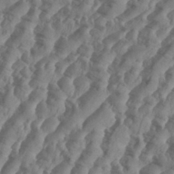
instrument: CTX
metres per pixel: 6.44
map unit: Aa
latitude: 34.6490
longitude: -136.5735
